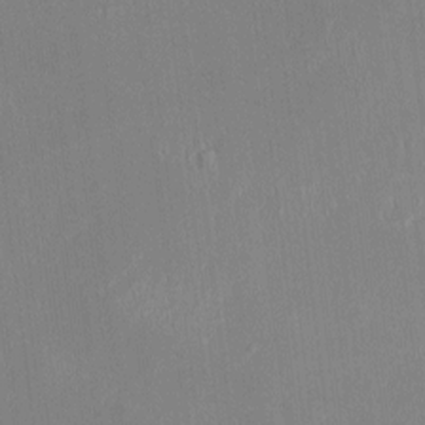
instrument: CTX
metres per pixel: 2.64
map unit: HNhu
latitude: -1.3510
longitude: -7.2726
